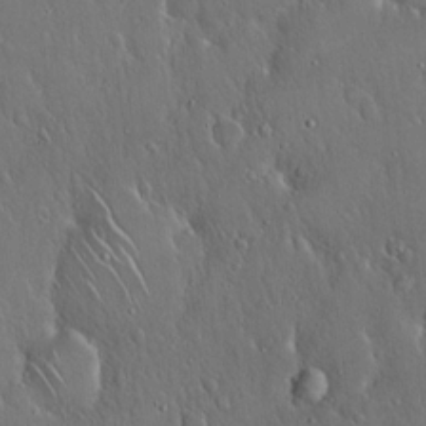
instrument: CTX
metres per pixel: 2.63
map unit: Hto
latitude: 17.8772
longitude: -58.4601
